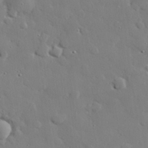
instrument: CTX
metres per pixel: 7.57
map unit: eHh
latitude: 28.4790
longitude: -81.6127
